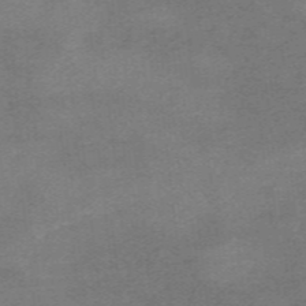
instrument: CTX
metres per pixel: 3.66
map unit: HNb
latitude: -55.6155
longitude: -46.1956
